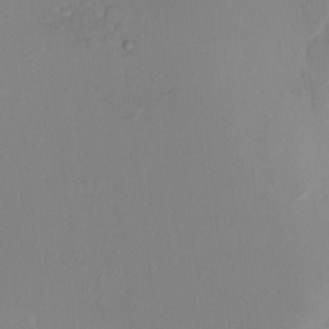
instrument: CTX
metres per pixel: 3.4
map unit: HNhu
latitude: 6.8947
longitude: 1.5399
